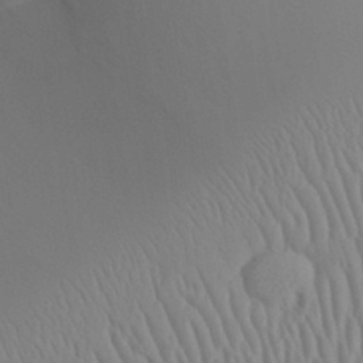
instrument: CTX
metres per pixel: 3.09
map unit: Aa
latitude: 31.1781
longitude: -141.1781
